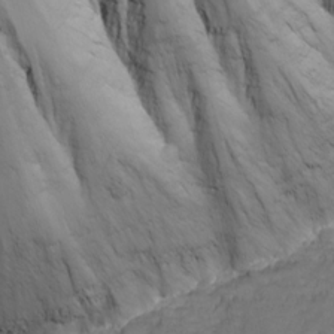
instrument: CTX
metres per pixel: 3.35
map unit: Nhu
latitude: -8.4818
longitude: -66.9324
